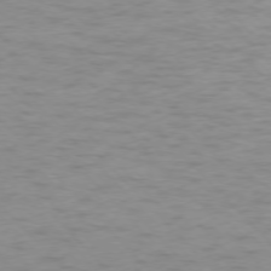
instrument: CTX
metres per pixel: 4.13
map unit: Ap
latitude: -76.5574
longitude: -65.4615
